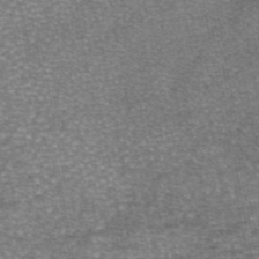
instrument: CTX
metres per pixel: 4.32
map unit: eAb
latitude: 45.9528
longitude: 104.1794
